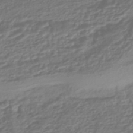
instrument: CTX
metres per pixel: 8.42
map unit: HNhu
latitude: -45.0486
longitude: 98.0472
